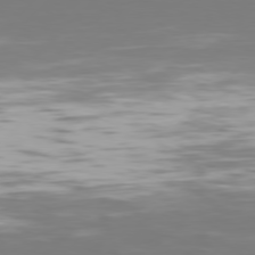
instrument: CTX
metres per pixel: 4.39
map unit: Hpe
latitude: 76.7057
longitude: -127.7639
